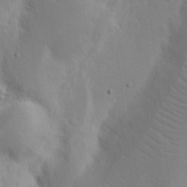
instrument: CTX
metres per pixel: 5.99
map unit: Nhu
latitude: 18.4034
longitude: -73.5183
